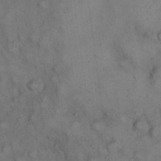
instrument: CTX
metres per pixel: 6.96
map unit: eHh
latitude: 22.5924
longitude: -60.8002
